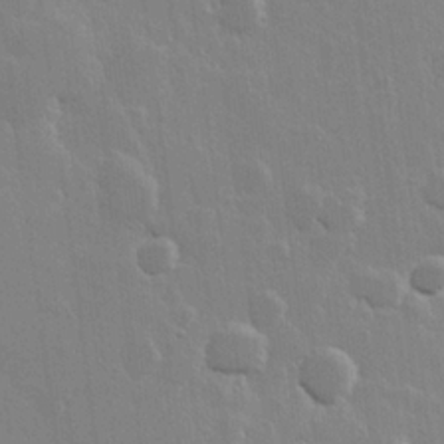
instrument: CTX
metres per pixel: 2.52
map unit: Hve
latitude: 22.7624
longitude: 148.6330
